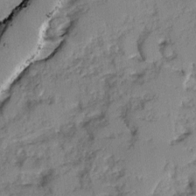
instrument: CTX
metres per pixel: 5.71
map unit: Ave
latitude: 0.4223
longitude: -110.2901
